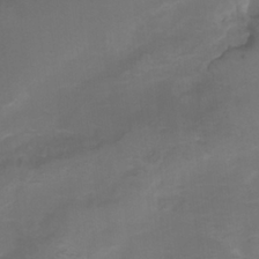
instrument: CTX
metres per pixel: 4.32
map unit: Nhu
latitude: -9.8611
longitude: -76.7813
